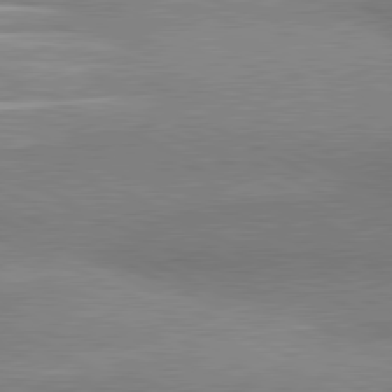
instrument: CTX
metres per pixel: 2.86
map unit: lApd
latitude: 80.9325
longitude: 164.6141
